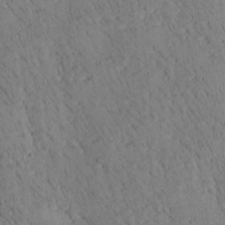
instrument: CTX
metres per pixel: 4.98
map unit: Htu
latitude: -4.2172
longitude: 172.5385
